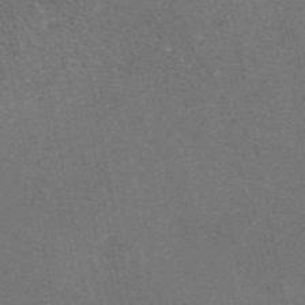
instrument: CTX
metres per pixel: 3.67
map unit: eAb
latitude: 46.6302
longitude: 109.7289
